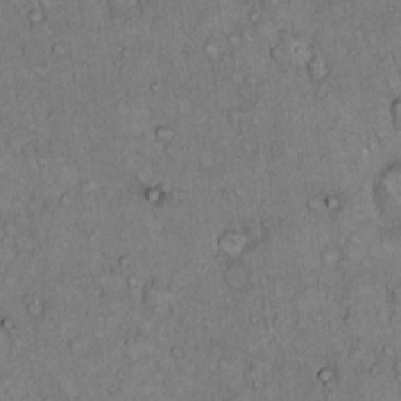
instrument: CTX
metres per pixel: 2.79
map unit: Hto
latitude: 14.2523
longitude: -57.2348
